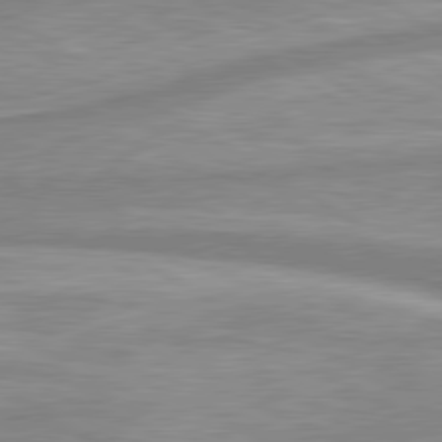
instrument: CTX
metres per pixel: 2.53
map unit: lApd
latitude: 80.3089
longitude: -172.0822
